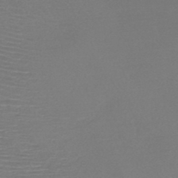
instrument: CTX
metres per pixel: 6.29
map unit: HNb
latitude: -46.9541
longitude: -41.7449
